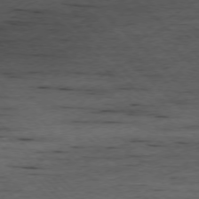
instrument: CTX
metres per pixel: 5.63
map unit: Ap
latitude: -77.0864
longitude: -86.6868
